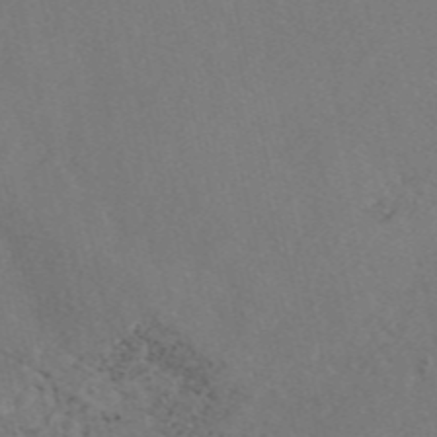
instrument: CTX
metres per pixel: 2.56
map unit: eAb
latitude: 47.0081
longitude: 112.6708
